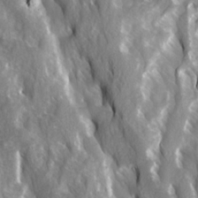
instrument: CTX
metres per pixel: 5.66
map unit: Ave
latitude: 15.0459
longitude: -132.3467
